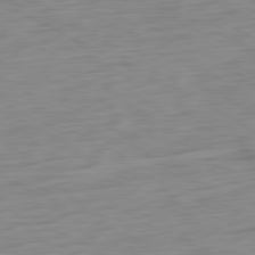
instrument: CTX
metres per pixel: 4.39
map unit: Ap
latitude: -80.6897
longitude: -61.5182
